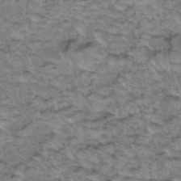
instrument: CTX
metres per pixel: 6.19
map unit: Hto
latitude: 37.5749
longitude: -46.7813
